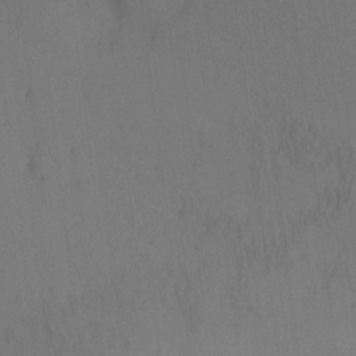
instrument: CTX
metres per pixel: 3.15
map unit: eHh
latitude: -0.7275
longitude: 17.4833
